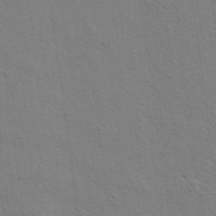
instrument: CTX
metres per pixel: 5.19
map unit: Aa
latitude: 20.9892
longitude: -140.7057
